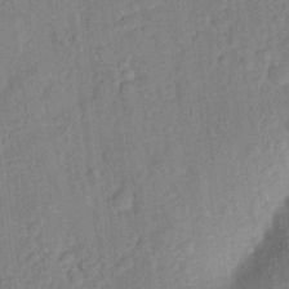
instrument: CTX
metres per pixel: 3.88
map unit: Aa
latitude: 23.4804
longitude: -147.5560
